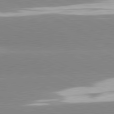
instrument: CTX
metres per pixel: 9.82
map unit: lApd
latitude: 81.2915
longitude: -151.6882
